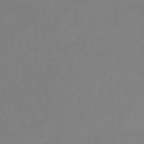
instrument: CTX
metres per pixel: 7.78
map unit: lHb
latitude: -45.2943
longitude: 63.7288
